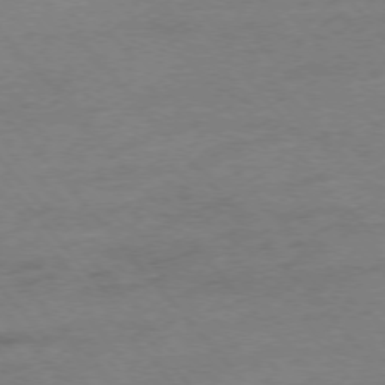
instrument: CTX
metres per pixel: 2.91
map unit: Hpe
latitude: -76.0094
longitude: -11.7261
